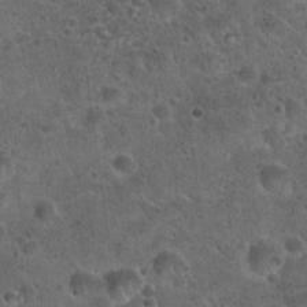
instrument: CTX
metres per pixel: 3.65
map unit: Hto
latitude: 22.2522
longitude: -53.2726
